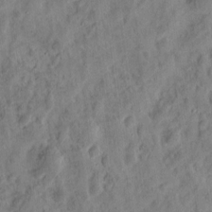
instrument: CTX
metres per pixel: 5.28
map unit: eHh
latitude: 9.4804
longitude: -74.3278
